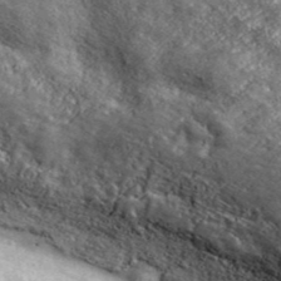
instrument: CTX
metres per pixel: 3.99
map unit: eHh
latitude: 43.0647
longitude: -89.3671
